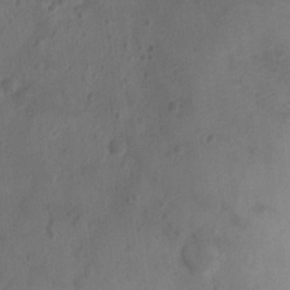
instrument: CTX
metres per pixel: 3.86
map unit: Ht
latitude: -9.8611
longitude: -22.5168
